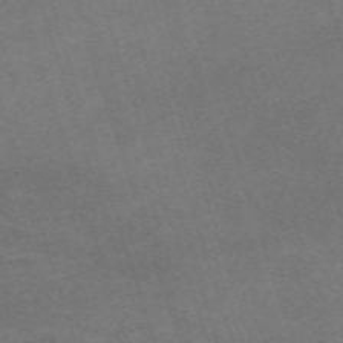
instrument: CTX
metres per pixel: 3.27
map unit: eHh
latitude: -63.5777
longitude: 49.8989
